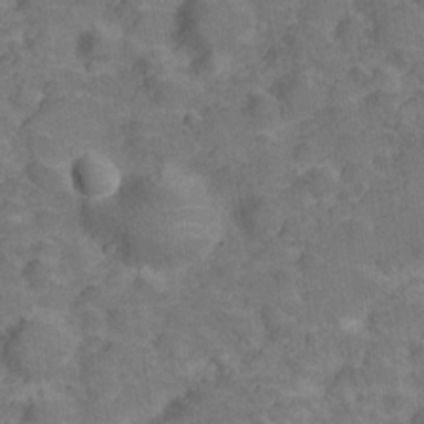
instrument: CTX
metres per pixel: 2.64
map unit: Hve
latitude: -27.6155
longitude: 91.7667
